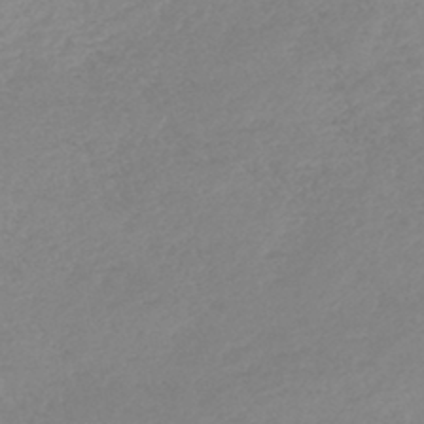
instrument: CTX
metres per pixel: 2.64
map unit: lHb
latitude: -44.0094
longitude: 71.2943
